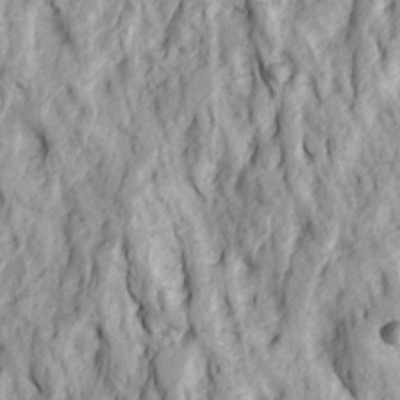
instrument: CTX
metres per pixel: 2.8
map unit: Ave
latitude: 22.7624
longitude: -132.4223
